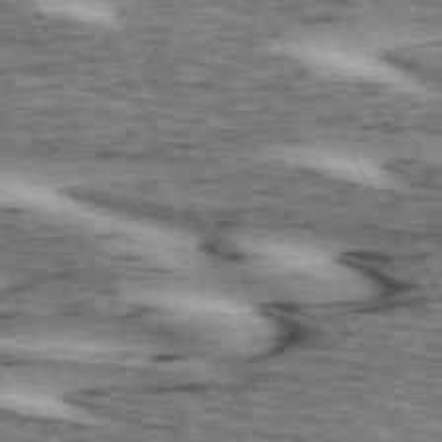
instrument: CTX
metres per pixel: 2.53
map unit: lApd
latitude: 72.6491
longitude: -54.9325
